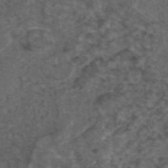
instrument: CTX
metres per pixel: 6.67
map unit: eAb
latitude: 43.6505
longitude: 107.1054
